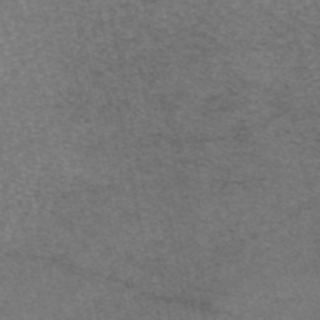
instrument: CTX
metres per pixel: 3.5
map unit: eAb
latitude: 47.0837
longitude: 105.1431
